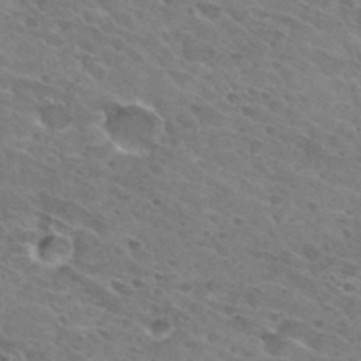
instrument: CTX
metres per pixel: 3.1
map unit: Hto
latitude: 30.7436
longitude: -45.7072
